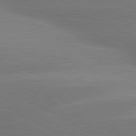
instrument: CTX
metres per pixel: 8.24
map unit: lApd
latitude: 80.3278
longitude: -151.2159
